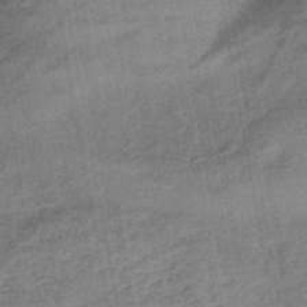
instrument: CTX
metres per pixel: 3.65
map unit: lHb
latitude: -43.0864
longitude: 80.3495
